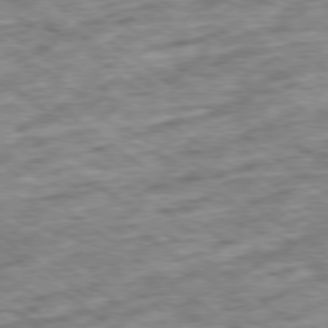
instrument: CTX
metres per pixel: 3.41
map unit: Ap
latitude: -79.5021
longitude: -76.5545
